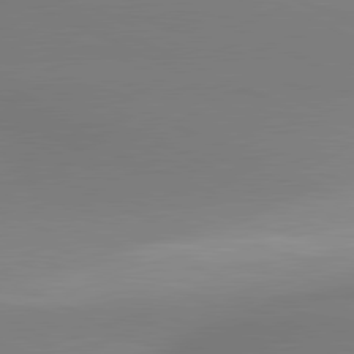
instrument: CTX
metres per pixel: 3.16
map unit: lApd
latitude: 81.0647
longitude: 143.5021
